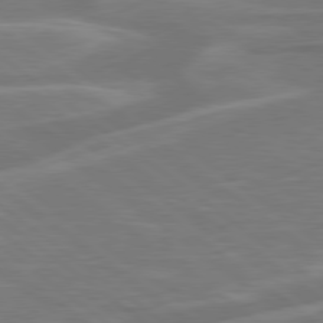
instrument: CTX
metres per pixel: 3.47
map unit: Hpe
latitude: 78.6113
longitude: -126.9514
